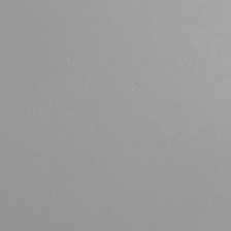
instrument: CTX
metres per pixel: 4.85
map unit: Nhu
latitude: -5.0864
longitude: -90.8758
